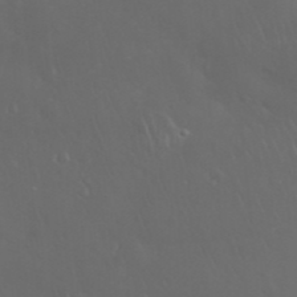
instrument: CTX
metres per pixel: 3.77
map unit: Nhu
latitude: 28.4790
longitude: -66.8380
